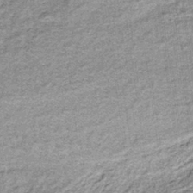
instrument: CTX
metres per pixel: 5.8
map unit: lHb
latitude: -36.8219
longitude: 65.0676
